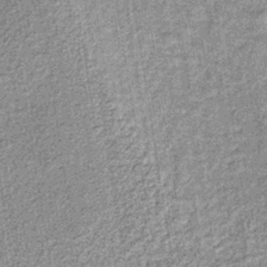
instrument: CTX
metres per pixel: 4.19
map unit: lHb
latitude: -37.2565
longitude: 64.0661
